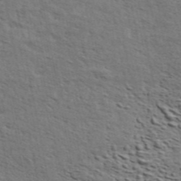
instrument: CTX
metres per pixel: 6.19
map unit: ANa
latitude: 45.4804
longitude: -84.7246
